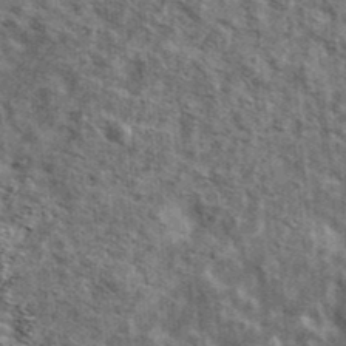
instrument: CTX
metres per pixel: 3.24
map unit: Ave
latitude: 42.3278
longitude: -107.1781
